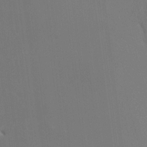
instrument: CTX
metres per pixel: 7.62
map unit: HNhu
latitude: 7.6316
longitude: 4.3495
